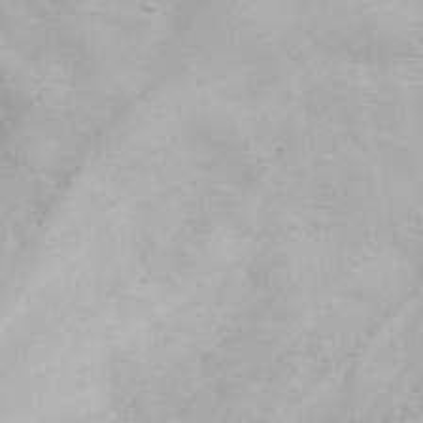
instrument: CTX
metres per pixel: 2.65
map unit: ANa
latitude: 45.6505
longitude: -83.5182
